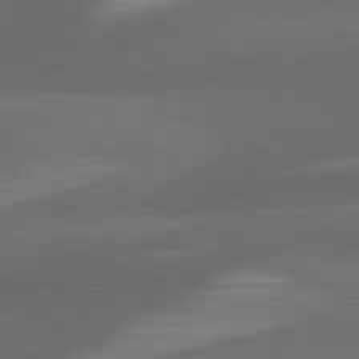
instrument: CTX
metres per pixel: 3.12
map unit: lApd
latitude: 81.6694
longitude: 126.8597
